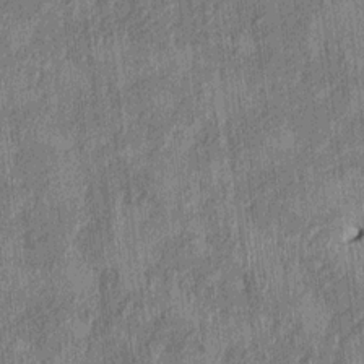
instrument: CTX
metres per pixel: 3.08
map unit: HNhu
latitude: 0.9891
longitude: -6.3467
